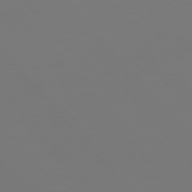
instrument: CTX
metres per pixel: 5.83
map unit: Hpe
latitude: 76.7057
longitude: -166.5734
